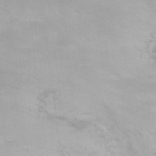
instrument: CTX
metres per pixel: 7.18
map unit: Nhu
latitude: -12.8030
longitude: -66.9891
